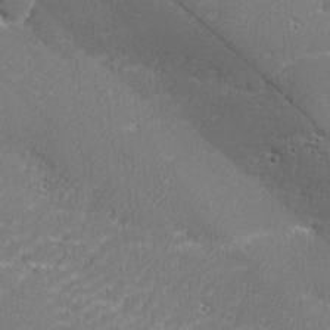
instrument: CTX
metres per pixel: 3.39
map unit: lHvf
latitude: 25.1025
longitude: 141.1998
